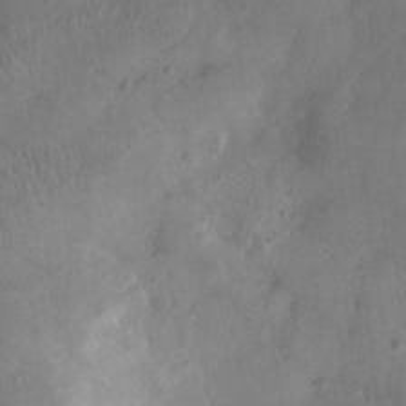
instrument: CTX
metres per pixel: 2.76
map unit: Ht
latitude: -9.6722
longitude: -22.5924
